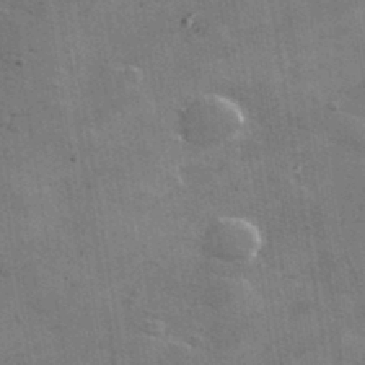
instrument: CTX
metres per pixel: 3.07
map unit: lHvf
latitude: 35.2537
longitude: -92.1955
